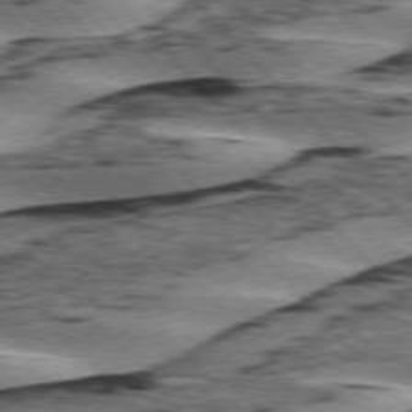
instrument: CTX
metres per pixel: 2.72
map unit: lApd
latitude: 76.0633
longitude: -78.1011
